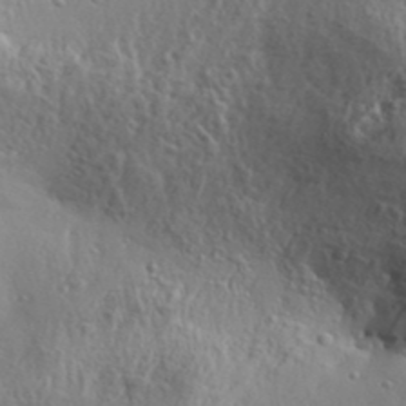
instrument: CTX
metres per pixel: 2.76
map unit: Aa
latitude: 31.8206
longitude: -134.7813
